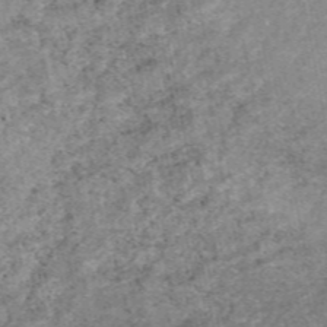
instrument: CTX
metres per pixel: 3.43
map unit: eAb
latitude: 48.6302
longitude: 121.4643
